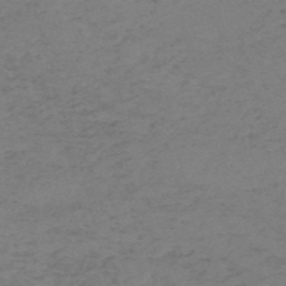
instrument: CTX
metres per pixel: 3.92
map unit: HNb
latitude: -54.8597
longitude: -46.5735
